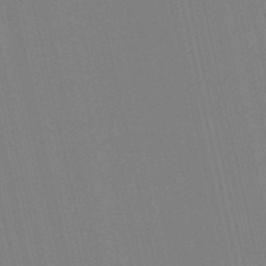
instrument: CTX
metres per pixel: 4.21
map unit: eHb
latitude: -50.3873
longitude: 77.0486
